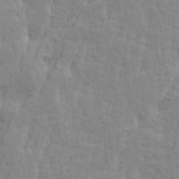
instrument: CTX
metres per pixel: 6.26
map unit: Ave
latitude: 14.3279
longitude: -134.2711
